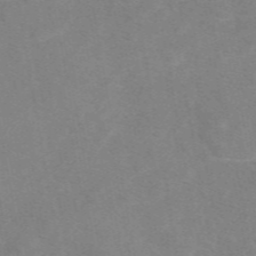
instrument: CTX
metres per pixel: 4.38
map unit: eAb
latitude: 48.5546
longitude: 119.1053
